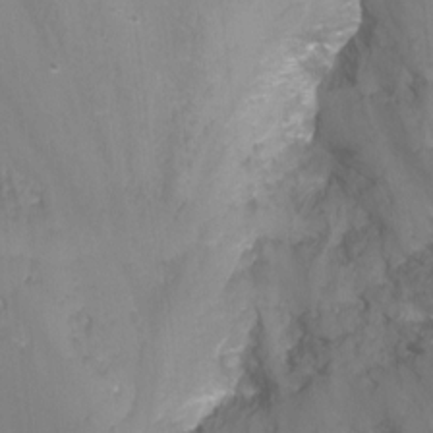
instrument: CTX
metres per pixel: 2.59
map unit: Nhu
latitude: -11.9745
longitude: -49.1214
